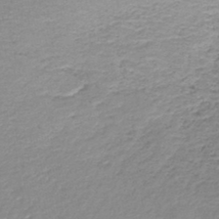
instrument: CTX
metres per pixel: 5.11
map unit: lHb
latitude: -44.4629
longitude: 59.0675
